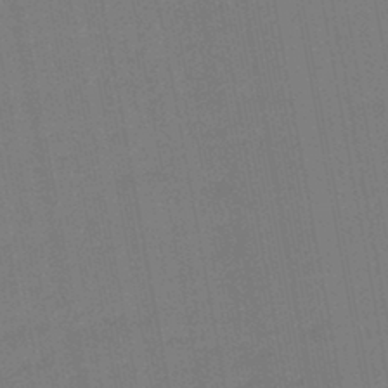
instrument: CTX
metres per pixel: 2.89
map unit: lHb
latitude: -45.0109
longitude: 63.5777
